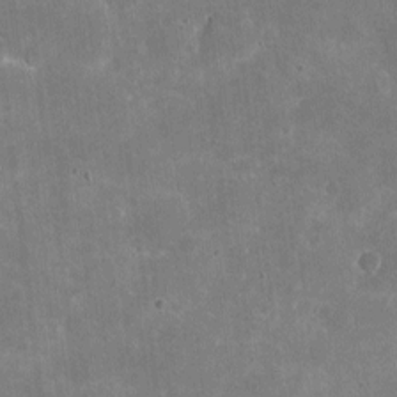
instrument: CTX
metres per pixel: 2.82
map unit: eHh
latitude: 4.6301
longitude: -66.8569
